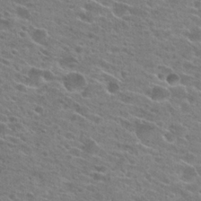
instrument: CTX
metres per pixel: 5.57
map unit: Hto
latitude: 24.1199
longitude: -42.8191
